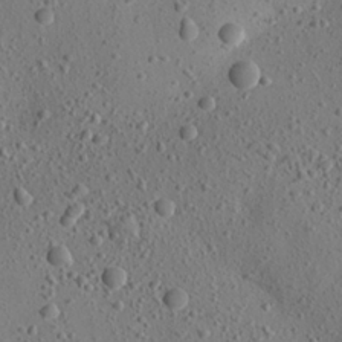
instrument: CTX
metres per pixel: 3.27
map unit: Aa
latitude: 22.6490
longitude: -142.5735
